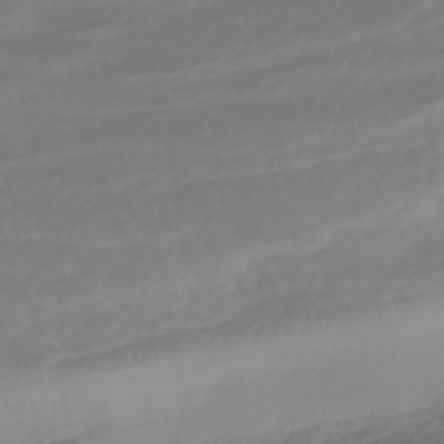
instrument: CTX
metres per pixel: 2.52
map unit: HNhu
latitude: -46.5196
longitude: 105.2754
